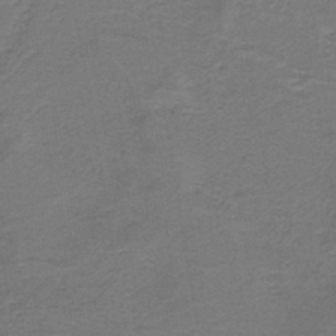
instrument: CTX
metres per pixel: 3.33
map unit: HNb
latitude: -43.2942
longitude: 49.2187
